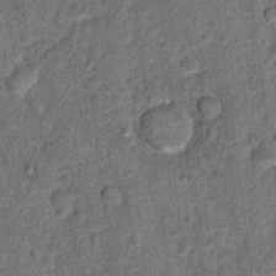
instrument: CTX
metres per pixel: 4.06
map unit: Ht
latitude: 9.3293
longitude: -38.6112
